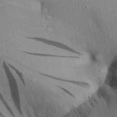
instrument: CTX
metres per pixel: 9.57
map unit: Aa
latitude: 28.6868
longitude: -136.2712
